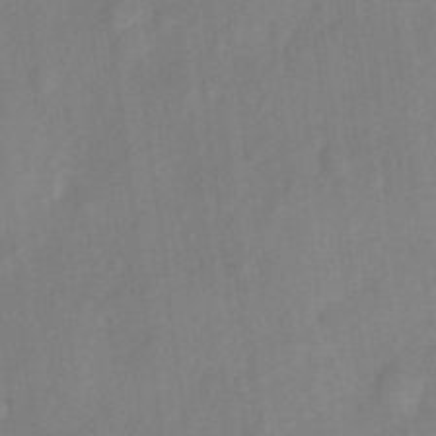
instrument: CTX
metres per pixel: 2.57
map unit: eHh
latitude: 5.5938
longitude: -74.1011
